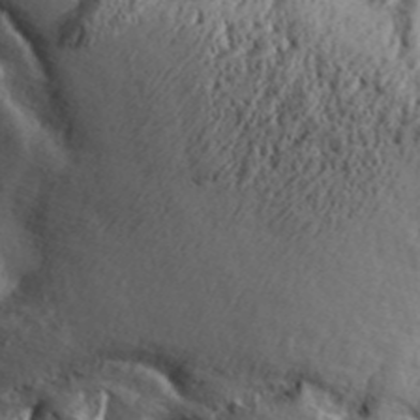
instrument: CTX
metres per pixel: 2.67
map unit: Aa
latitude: 32.5168
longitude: -136.1956
